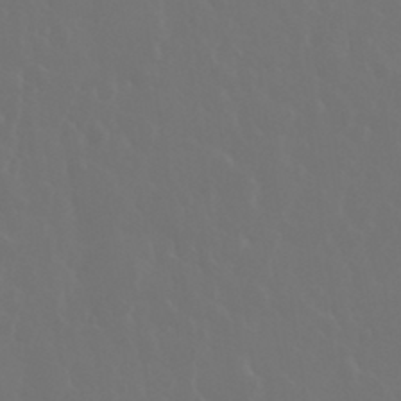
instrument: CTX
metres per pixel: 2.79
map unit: eHh
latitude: 33.8772
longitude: -58.5546
